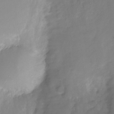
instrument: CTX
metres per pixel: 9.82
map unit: Nhu
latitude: -28.0472
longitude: -80.0255
